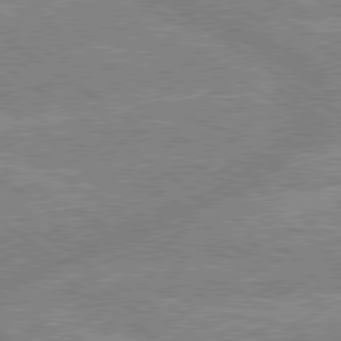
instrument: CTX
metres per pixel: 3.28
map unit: lApd
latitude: 79.3293
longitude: -157.5938
